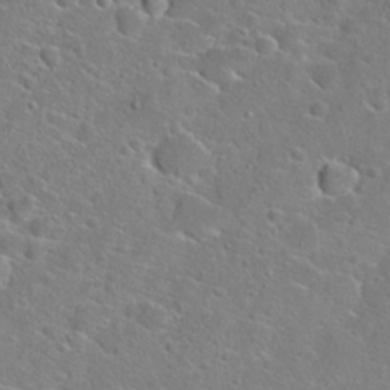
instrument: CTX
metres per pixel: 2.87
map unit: Hto
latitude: 22.9136
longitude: -45.1025
